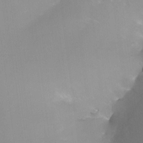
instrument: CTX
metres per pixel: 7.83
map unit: Ht
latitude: -13.1998
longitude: -44.4034
